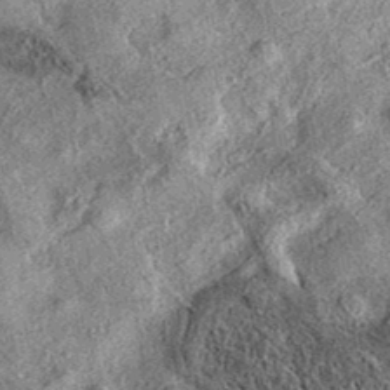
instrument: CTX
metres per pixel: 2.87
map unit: eAb
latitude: 37.3481
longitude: 108.0661
